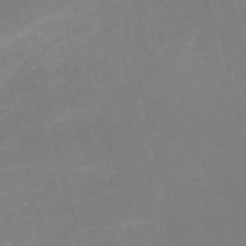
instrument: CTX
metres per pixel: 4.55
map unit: HNb
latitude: -52.7085
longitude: -48.4223
